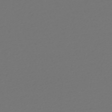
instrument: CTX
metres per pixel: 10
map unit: lHb
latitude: -45.8989
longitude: 71.4832
